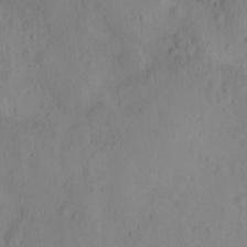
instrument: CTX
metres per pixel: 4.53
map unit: eHh
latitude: -0.4440
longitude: 16.3685
